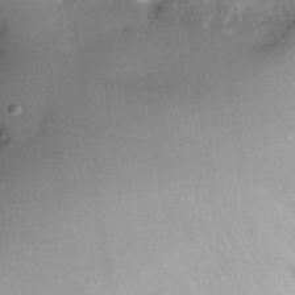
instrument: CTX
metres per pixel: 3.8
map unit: Nhe
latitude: -33.6722
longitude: -143.3671
